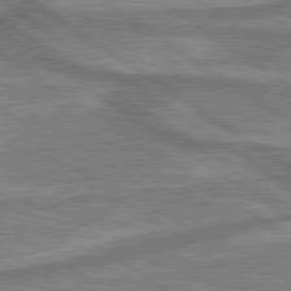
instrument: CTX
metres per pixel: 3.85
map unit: lApd
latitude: 79.8773
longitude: 175.5966
